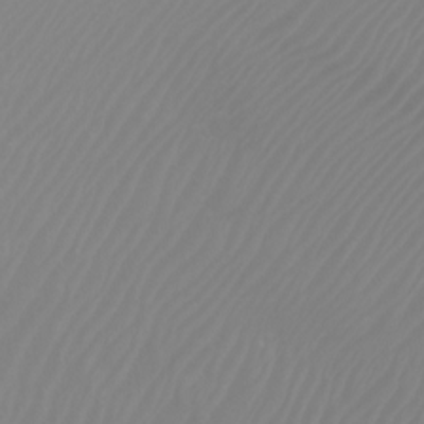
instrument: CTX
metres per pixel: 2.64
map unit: Htu
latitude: -4.5007
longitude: -73.2159
